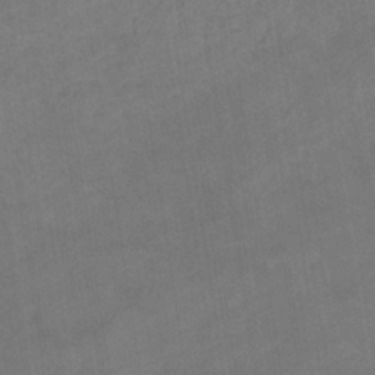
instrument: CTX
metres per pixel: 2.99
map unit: eHb
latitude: -32.9920
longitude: 72.7841
